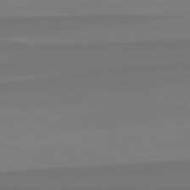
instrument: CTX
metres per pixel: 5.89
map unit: lApd
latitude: 82.8569
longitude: 171.6722
